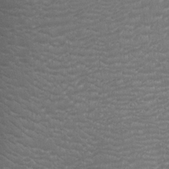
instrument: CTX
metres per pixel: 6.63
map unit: Ht
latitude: -3.3320
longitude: -15.8395
